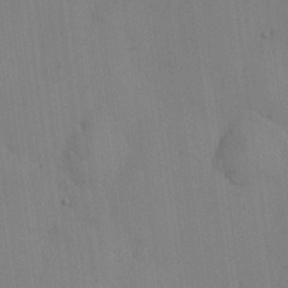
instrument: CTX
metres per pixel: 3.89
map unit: eHh
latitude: 12.5168
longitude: -62.3279
